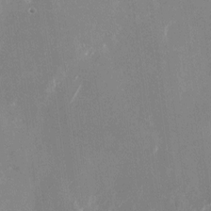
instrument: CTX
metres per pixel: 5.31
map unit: Nhu
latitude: -24.0850
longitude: -72.0633
